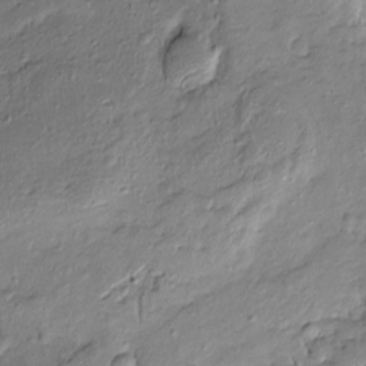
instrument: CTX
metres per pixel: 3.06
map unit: Htu
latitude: -9.0297
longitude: 177.3510
